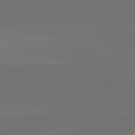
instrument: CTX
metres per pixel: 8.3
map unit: lApd
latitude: 82.4601
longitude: 144.8030
